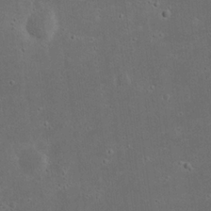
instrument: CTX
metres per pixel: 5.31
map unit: eHh
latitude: 23.5371
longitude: -69.9150
